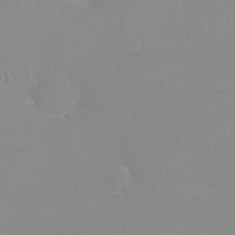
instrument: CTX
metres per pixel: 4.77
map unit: eHh
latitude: -4.1794
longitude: -75.6127
